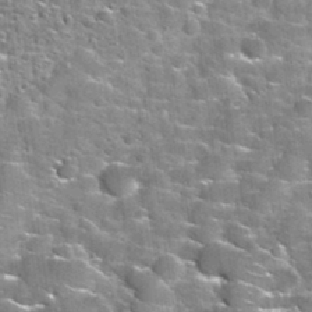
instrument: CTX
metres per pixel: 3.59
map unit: Nhu
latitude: 32.4412
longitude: -52.2900
